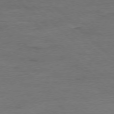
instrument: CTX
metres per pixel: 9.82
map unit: Ap
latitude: -77.5966
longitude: -88.6302
